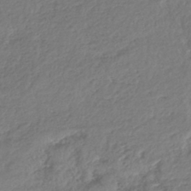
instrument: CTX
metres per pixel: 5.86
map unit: lHb
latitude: -39.3510
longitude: 68.1983
